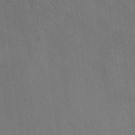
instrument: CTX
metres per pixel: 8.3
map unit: HNhu
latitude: 12.7246
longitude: 9.9745
